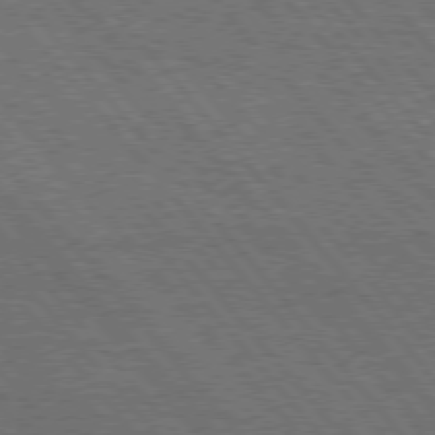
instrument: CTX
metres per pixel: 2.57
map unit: Hpe
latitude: 75.7261
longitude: -140.4223
